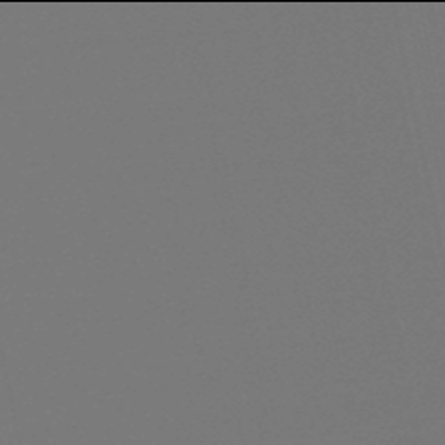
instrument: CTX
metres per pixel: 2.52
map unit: eHb
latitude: -50.0094
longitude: 79.0297
